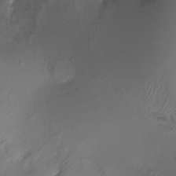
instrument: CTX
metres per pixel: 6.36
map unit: Ht
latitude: -17.3510
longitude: -44.4979
